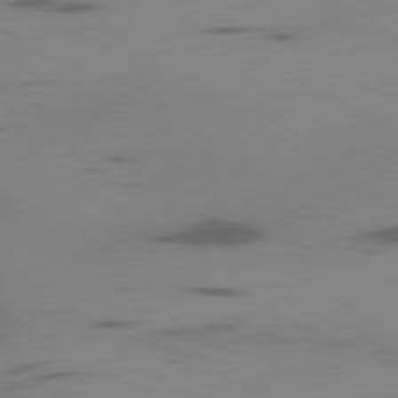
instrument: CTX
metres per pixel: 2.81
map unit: Ap
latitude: -80.1795
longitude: -63.1970
